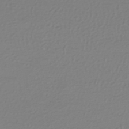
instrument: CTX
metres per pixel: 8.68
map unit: HNhu
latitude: -44.0283
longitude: 96.0850
